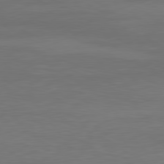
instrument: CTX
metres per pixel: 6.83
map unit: Ap
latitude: -81.5588
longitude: -86.0633
